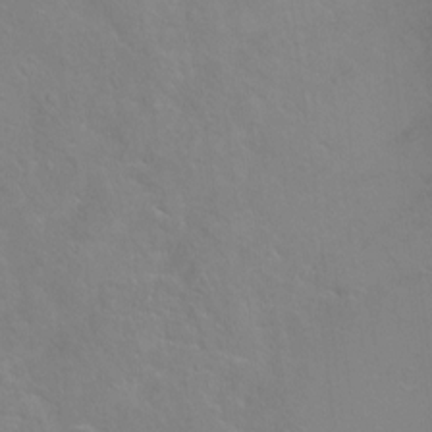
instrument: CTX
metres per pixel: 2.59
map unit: Hto
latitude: -5.5021
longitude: -35.5182
